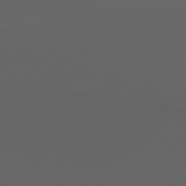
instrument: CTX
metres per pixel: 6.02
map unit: Hpe
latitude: 77.7449
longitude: -123.8016
